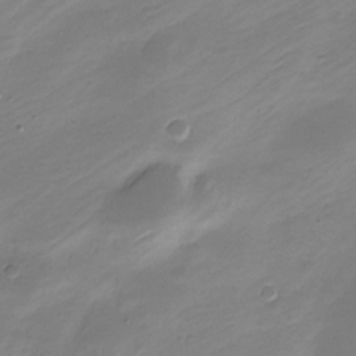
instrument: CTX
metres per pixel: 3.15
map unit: Nve
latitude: -21.1809
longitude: 107.2187
